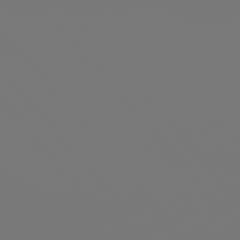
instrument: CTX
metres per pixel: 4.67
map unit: Hpe
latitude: 76.9513
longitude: -165.7261
